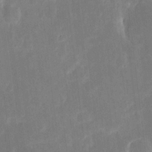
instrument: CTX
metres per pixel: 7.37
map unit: eHh
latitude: 6.0255
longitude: -69.6505
